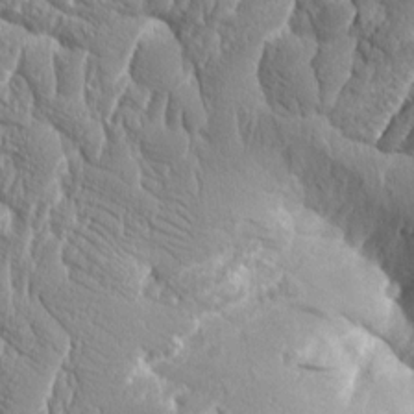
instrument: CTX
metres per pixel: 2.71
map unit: Aa
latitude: 8.8947
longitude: -132.6113
